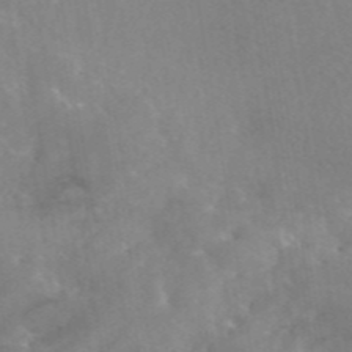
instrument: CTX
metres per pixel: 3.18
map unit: eAb
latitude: 45.7638
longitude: 126.3873
